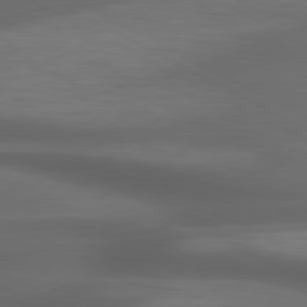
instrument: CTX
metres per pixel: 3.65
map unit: lApd
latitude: 79.5938
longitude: -119.7071
